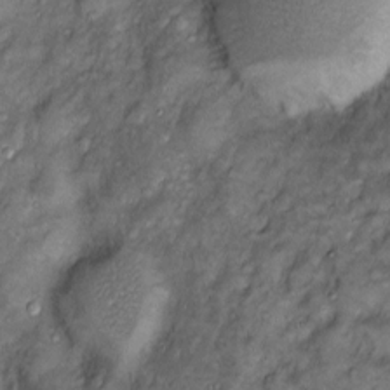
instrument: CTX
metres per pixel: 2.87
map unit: Htu
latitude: -7.1053
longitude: 159.4076
